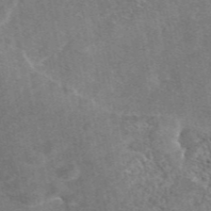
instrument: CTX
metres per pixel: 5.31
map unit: eAb
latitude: 46.8380
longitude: 118.8408
